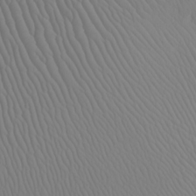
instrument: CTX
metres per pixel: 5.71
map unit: Nhu
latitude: -5.6533
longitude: -95.1592
